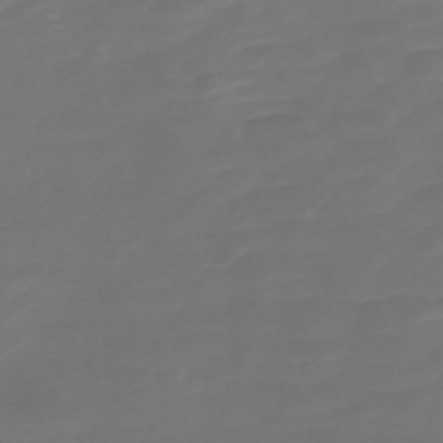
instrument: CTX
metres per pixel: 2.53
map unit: Nve
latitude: -58.1983
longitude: 56.3684
